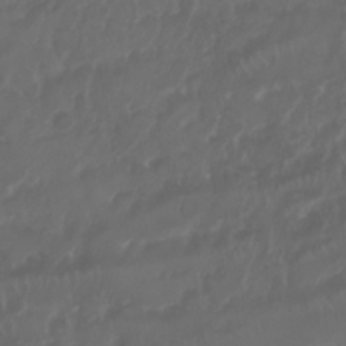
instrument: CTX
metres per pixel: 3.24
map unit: Nhu
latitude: 25.3859
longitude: -62.3845
